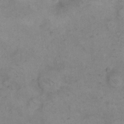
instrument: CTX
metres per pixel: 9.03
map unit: eHh
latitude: 15.0648
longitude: -65.9906
